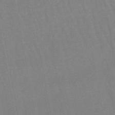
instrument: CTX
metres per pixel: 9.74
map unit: lHb
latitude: -46.1417
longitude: 78.6140
